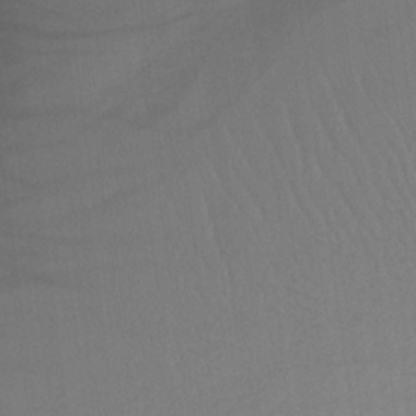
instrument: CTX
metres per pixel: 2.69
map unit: HNb
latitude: -33.4644
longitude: 64.3684
